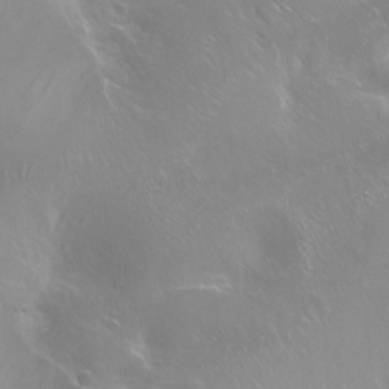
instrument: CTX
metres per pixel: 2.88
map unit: Ht
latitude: -14.2740
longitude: -42.6302
